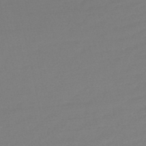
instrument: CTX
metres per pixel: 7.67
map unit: lHb
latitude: -46.4629
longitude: 60.4062
